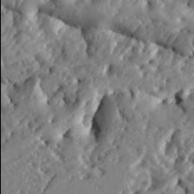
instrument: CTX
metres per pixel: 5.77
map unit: Ht
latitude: 7.1781
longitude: -77.9906
